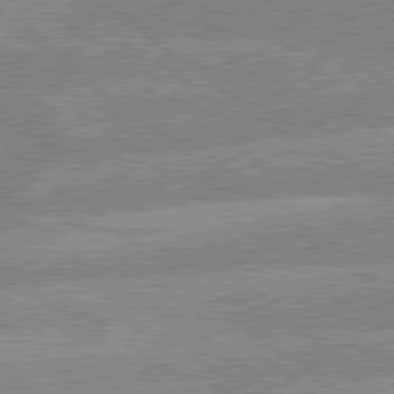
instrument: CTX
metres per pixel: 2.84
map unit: lApd
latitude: 79.3293
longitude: -160.1389
